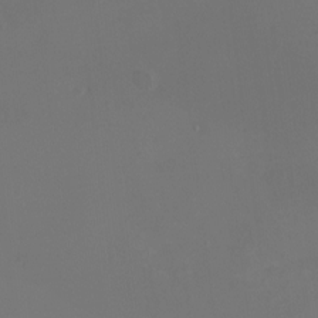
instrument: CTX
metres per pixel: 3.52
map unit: Nhu
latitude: -16.4818
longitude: -57.1403
